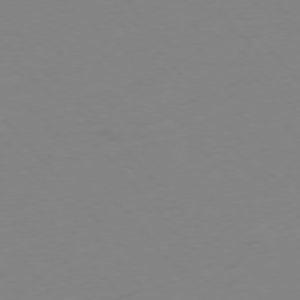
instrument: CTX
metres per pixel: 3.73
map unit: Hpe
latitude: -76.4440
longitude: -19.6505
